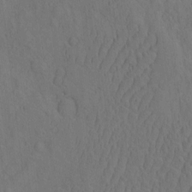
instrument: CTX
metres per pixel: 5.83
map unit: eHh
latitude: -2.4817
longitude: 18.6141
